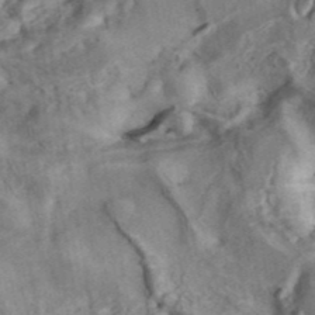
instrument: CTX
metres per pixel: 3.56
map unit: ANa
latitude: 41.5749
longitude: 16.7652
